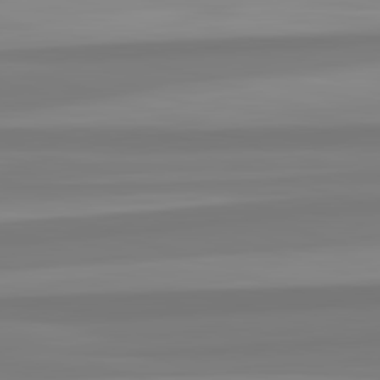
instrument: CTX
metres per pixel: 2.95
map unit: lApd
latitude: 82.8380
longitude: 172.3306
